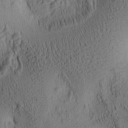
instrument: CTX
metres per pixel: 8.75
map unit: lAa
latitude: 6.5357
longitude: -114.7813
